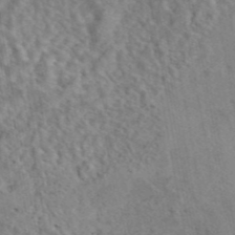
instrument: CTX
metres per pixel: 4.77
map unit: eAb
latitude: 43.3671
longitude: 108.8408
